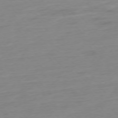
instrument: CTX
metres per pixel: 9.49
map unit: Hpe
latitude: -76.5196
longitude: -14.7813
